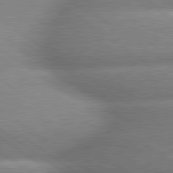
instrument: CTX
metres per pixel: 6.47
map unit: lApd
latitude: 79.7450
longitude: -168.3090
